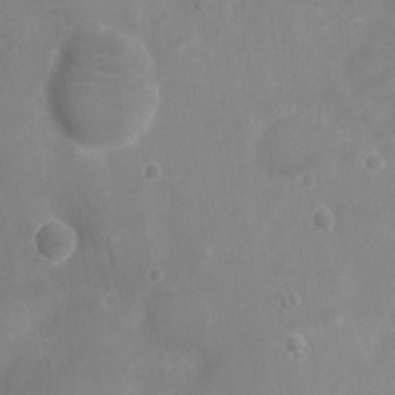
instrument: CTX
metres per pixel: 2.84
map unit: Ht
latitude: -4.5573
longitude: -16.2523
